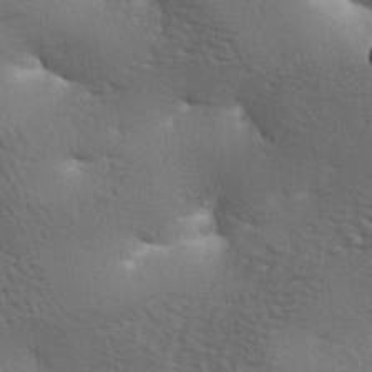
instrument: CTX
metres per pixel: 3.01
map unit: lAa
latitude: -7.3887
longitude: -125.4615
